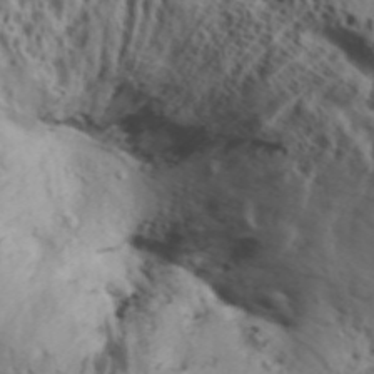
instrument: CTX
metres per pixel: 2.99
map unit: Aa
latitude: 31.8962
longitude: -136.4223
